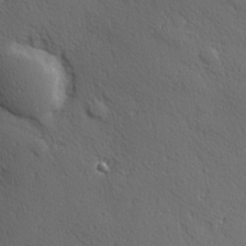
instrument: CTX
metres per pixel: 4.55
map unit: Hve
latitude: 19.6316
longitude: 150.2173
